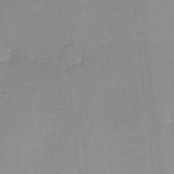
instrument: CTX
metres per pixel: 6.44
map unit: lHvf
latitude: -12.3684
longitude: -99.5749
